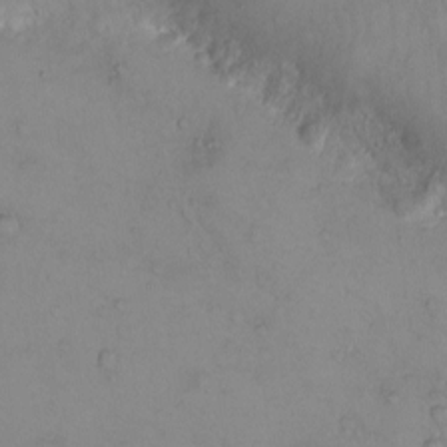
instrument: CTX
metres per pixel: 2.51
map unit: eHh
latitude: -10.2173
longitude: -65.9339
